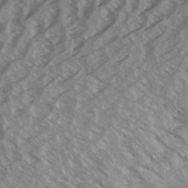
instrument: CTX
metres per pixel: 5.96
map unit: Aa
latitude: 33.4993
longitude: -140.1011
